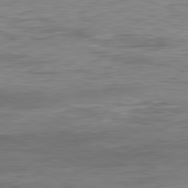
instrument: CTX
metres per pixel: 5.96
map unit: Ap
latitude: -81.9178
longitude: -73.8962
